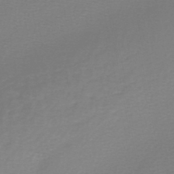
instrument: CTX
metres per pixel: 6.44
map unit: lHb
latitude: -45.2187
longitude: 78.6707
